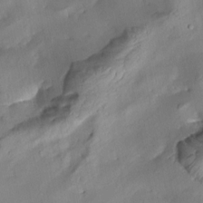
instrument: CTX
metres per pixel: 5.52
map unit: Aa
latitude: 8.1200
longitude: -141.6504
